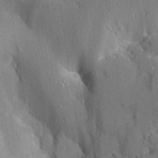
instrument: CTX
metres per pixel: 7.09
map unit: Aa
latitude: 29.0836
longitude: -131.5749
